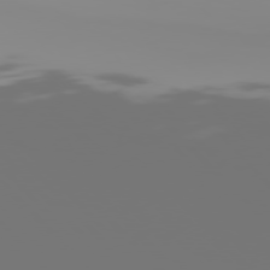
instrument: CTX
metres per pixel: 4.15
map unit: Hpe
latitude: 77.0458
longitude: -140.2711
